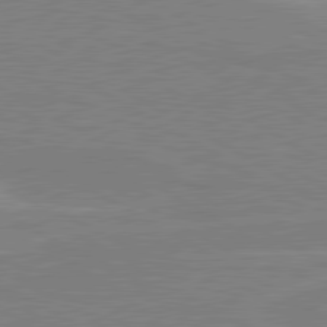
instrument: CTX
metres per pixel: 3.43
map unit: lApd
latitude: 80.5546
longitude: 122.2362
